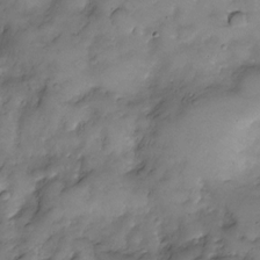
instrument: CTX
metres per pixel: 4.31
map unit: Nve
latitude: -26.4817
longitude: -148.7813
